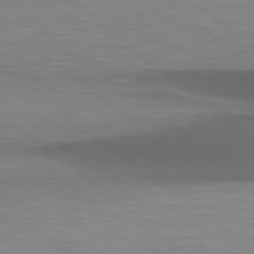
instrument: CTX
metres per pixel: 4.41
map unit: lApd
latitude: 78.7247
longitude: -48.3845
